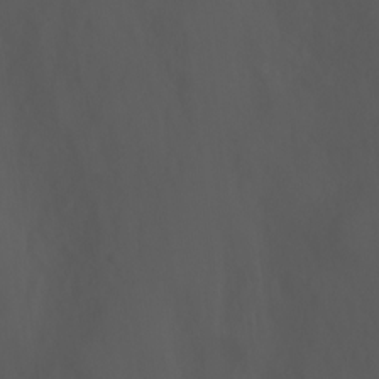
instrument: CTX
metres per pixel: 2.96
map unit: Ht
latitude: -1.1809
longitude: -46.2712
